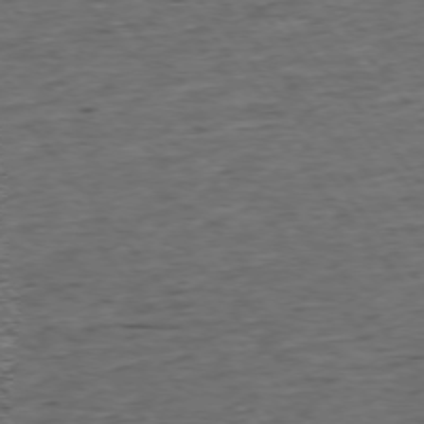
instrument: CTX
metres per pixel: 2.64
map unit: Ap
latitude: -75.5399
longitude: -90.9514
